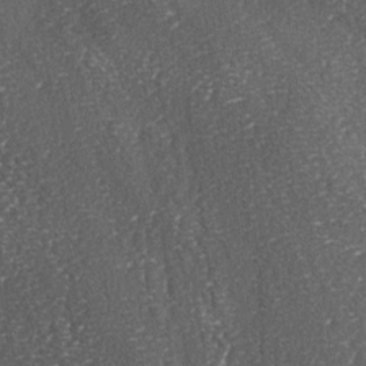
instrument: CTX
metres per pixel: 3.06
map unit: lAa
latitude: -5.2376
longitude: -127.1403
